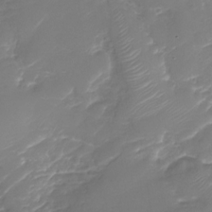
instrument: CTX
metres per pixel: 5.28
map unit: Nhu
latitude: -30.0094
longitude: -71.6127
